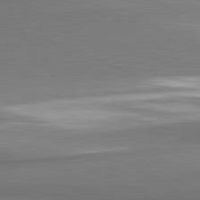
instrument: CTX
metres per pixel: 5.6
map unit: lApd
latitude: 81.7450
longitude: 164.2929
